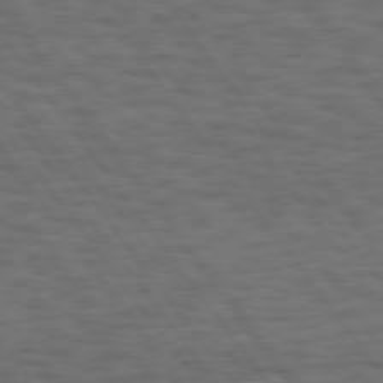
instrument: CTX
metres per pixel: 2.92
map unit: Hpe
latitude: 75.2159
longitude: -136.4412
